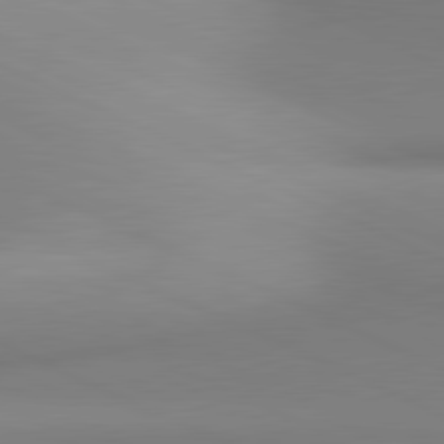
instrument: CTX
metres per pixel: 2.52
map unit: lApd
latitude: 81.1214
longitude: 143.2564
